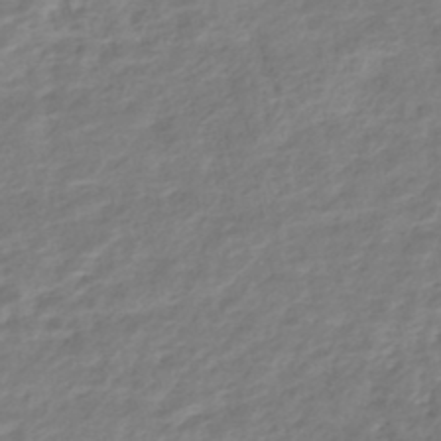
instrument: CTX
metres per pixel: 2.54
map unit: HNhu
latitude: -45.1053
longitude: 102.8408
